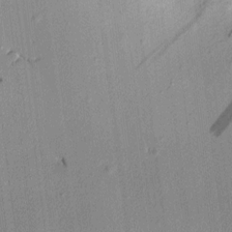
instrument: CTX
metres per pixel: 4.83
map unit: Aa
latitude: 11.3482
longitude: -128.1767
